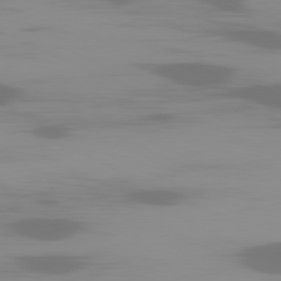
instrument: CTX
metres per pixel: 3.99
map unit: Ap
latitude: -81.2565
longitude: -62.2901
